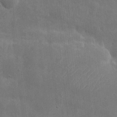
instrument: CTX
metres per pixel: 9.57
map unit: eHh
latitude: 7.9717
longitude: -72.5924
